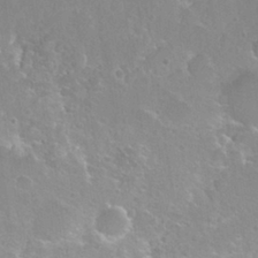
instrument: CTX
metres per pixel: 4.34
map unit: Hto
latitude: 20.6302
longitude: -37.6505
